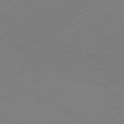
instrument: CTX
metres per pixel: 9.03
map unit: Hpe
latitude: -81.0487
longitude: 13.6911
